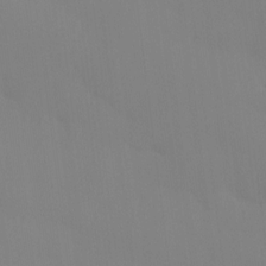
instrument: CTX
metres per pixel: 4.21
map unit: Htu
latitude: -15.1431
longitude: -47.5560
